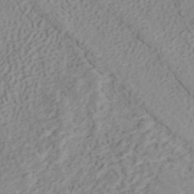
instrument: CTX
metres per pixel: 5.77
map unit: ANa
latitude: 40.3278
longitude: 34.0661
